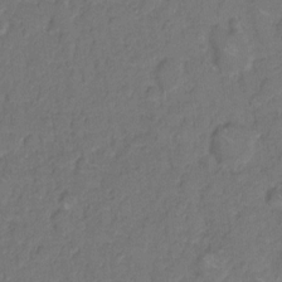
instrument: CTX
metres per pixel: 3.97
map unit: Hto
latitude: 7.6127
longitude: -62.6491
